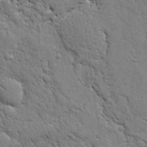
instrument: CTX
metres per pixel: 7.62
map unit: Nhu
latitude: 20.0822
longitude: -78.9136
